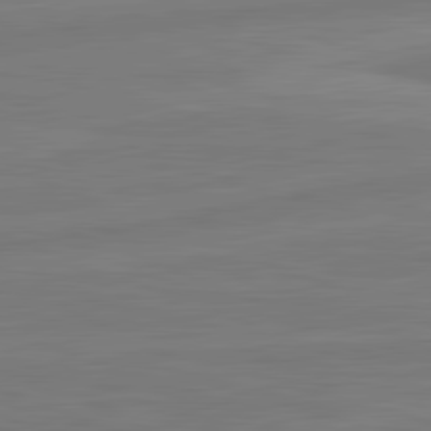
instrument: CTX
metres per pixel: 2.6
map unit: lApd
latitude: 81.9717
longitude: -175.6694
